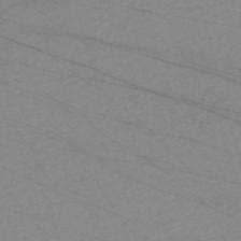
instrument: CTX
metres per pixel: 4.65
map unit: Nve
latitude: -58.8974
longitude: 61.4454
